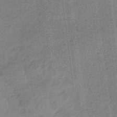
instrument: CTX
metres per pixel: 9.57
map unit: lHb
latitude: -40.1983
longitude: 69.4076
